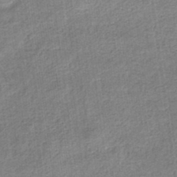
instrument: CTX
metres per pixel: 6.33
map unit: eHb
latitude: -35.9178
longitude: 79.8422
